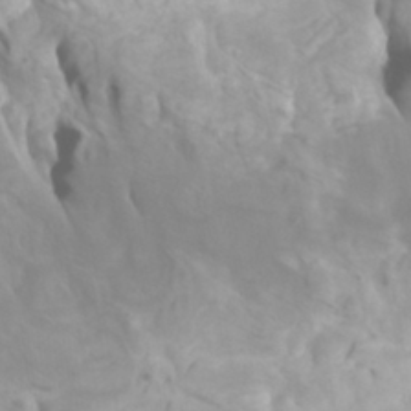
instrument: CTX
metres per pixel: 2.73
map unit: Htu
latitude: -5.8422
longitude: -76.7057
